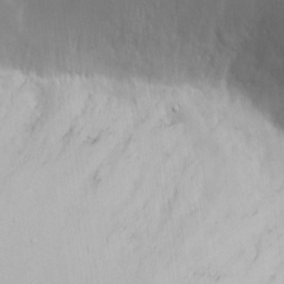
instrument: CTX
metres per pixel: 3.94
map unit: eHh
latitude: 4.9136
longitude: -69.0837
